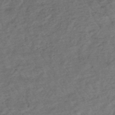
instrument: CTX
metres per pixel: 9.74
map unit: lHb
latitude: -35.8611
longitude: 69.9178
